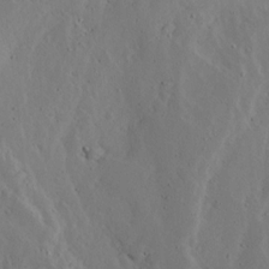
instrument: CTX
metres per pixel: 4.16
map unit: Ave
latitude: 13.4427
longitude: -136.5168
